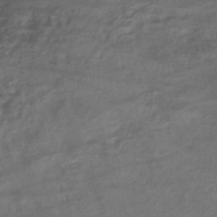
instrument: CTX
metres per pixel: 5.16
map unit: lHb
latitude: -37.6155
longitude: 68.2739
